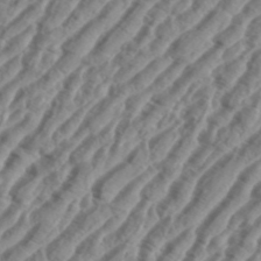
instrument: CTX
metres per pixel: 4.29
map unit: eHh
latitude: 36.5735
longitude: -135.0836
